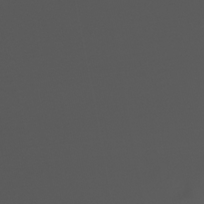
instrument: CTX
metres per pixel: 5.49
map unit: Nhu
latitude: -22.6897
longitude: -56.6679
